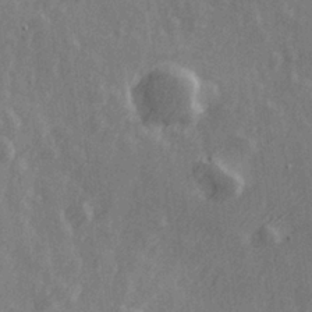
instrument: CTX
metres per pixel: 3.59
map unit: Hve
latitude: 26.5168
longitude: 146.8786
